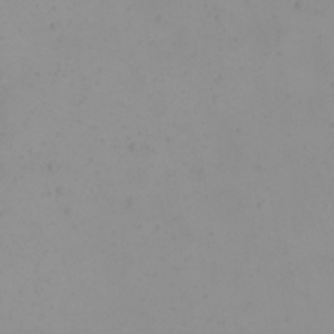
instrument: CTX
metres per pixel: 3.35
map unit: eHh
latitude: 21.7072
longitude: -64.5168
